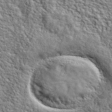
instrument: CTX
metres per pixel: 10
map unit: lHvf
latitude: 40.5356
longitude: -86.6301
